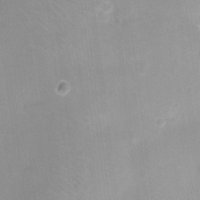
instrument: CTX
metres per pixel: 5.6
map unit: Nhu
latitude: 3.2915
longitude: -15.9717
